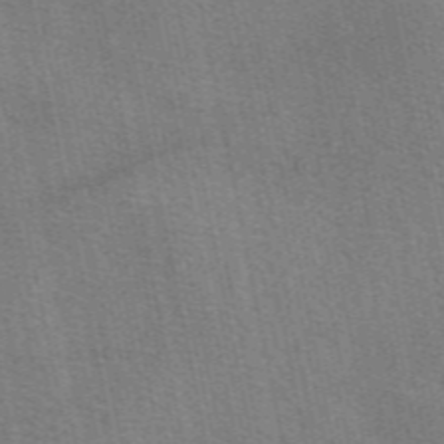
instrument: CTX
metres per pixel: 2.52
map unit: eAb
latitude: 50.6679
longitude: 112.2173
